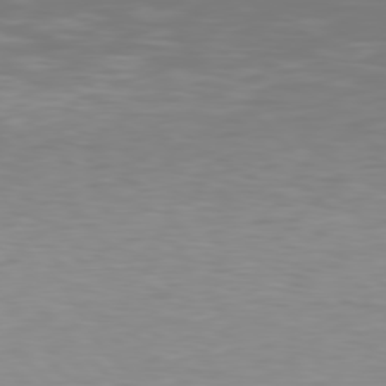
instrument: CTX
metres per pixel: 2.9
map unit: Hpe
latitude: 78.2901
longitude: -166.4601
